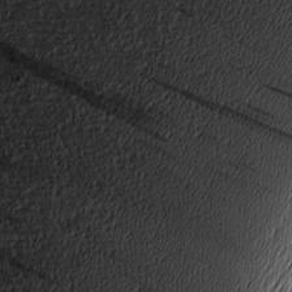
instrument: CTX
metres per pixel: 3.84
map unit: Nhu
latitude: -4.3873
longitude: -151.6882
